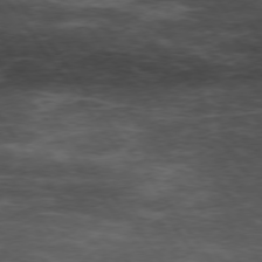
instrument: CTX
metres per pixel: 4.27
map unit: Hpe
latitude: 74.1578
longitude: -143.3104
